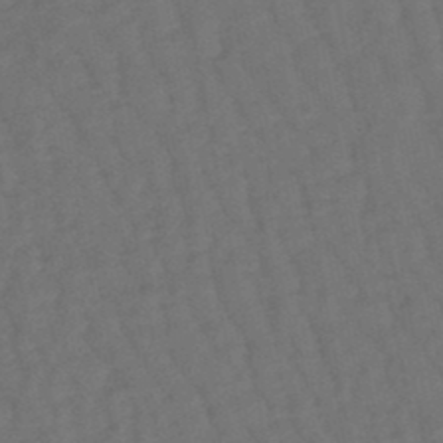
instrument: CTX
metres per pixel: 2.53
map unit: lHb
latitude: -47.6533
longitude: 80.7841
